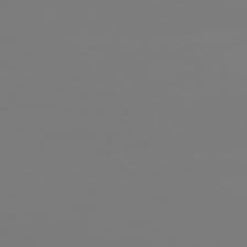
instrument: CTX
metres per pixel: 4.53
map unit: Ap
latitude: -76.0850
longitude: -82.0255
